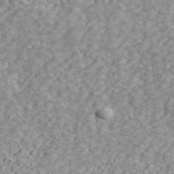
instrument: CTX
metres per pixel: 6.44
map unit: ANa
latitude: 44.5357
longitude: -84.9892
